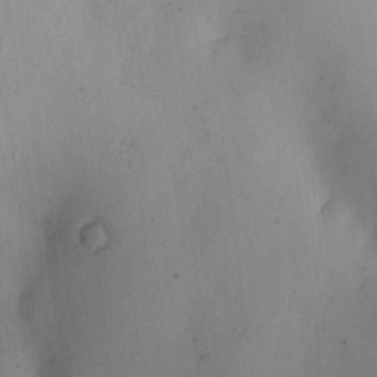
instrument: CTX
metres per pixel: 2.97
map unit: HNhu
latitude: 6.1011
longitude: 14.7464
